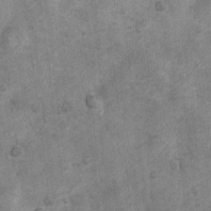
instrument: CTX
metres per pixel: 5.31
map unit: Nhu
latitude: 6.8758
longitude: -23.6694
